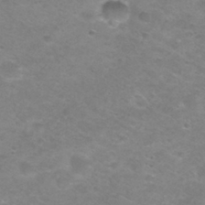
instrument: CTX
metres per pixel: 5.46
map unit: Nhu
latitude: 29.4237
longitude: -47.8206
